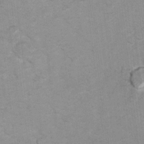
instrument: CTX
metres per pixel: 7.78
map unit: Hto
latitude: 6.5924
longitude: -36.7624
